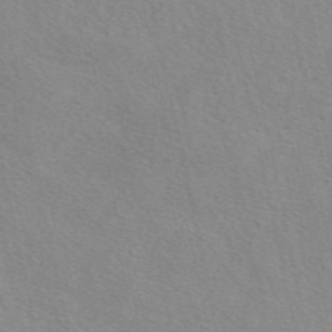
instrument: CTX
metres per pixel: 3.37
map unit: eAb
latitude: 49.8016
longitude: 120.5007
